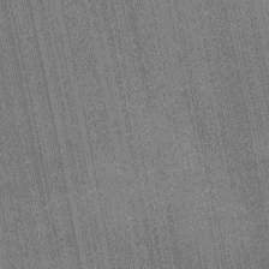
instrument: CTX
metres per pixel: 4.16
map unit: Ht
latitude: -12.2551
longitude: -21.6316
